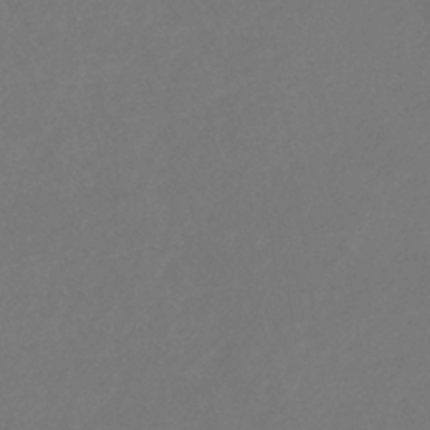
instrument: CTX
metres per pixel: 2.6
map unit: eHb
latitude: -35.6344
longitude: 78.9163
